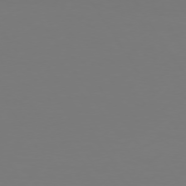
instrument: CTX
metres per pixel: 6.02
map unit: Hpe
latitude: 73.2159
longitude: -122.7057
